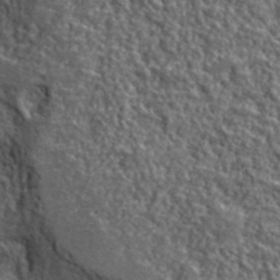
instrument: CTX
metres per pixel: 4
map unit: lHvf
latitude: 40.4034
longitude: -86.9325
